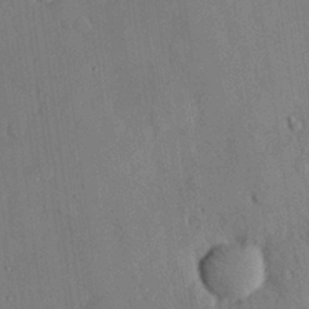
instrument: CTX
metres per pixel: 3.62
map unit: eHh
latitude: 26.8758
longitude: -80.0822
